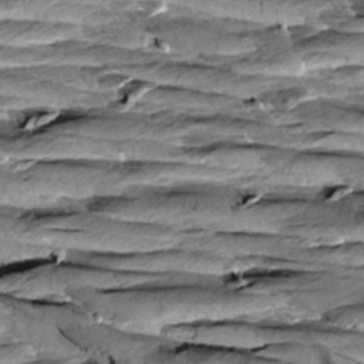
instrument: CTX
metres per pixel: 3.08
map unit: Aa
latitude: 8.7246
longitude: -137.7450
